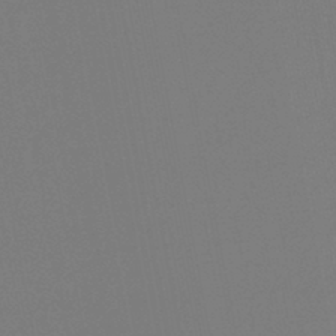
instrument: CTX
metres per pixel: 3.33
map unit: lHb
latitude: -45.1998
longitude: 56.5385
